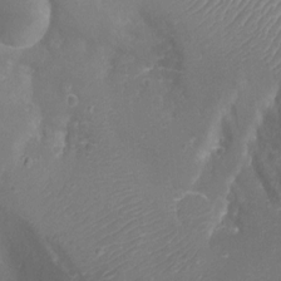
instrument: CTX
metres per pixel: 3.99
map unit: Aa
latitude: -8.2739
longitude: -71.3859
